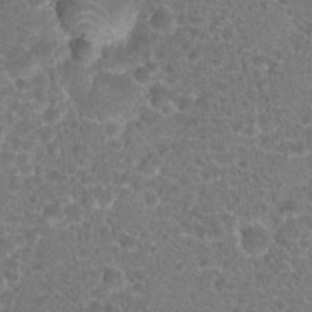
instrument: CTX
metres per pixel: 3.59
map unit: Hto
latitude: 18.5168
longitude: -40.6490
